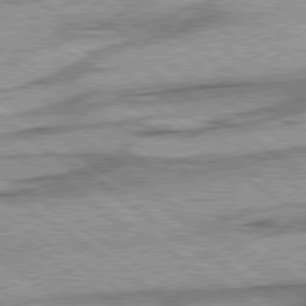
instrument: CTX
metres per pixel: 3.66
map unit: lApd
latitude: 78.4790
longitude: -54.1578
